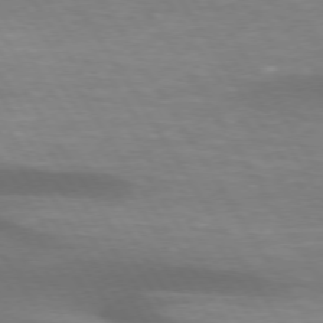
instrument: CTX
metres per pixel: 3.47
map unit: lApd
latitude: 73.9906
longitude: -51.6693
